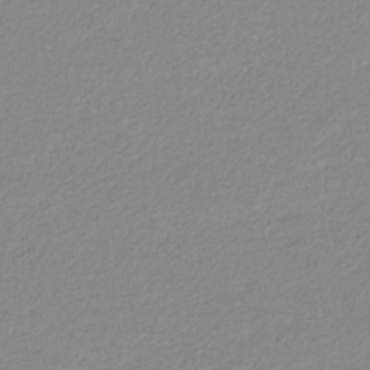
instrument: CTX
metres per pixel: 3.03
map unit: eHb
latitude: -31.9556
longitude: 68.1416
